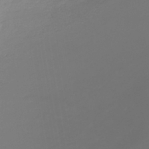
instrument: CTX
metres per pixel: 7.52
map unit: lHb
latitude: -39.0487
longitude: 68.3117
